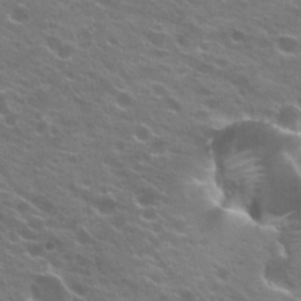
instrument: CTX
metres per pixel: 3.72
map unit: Hto
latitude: 24.2333
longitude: -37.3293
